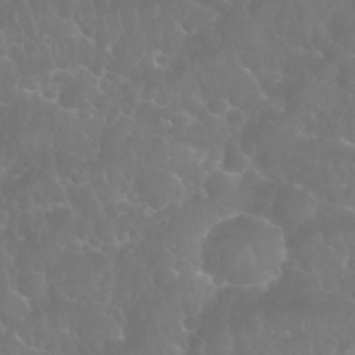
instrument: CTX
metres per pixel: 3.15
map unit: Nhu
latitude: 28.2333
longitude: -65.4993
